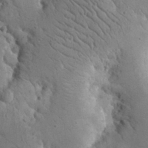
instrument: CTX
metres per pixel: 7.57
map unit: eHh
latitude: 23.9150
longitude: -67.2537
